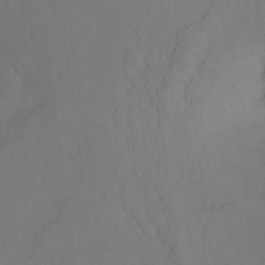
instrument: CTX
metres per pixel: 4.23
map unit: Nhu
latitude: -7.7666
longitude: -44.0822
